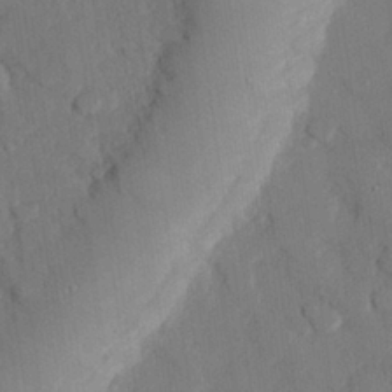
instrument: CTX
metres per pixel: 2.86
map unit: eHh
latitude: 27.8017
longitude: -80.3656
